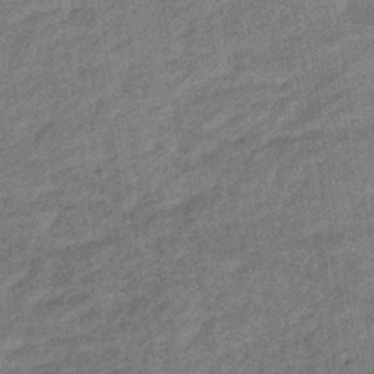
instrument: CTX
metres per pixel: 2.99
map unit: eHb
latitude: -36.1983
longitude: 77.9367
